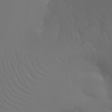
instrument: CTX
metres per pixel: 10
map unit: Ht
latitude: -11.9745
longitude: -44.8569
